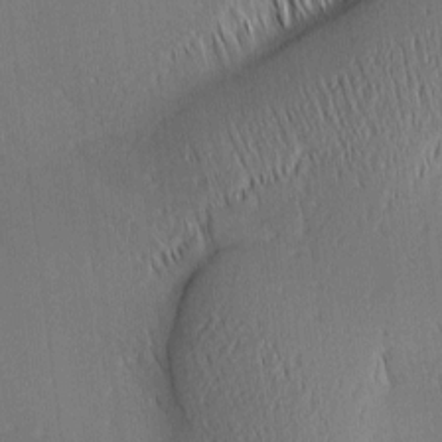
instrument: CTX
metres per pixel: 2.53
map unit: Ave
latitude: 2.6112
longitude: -114.8757
